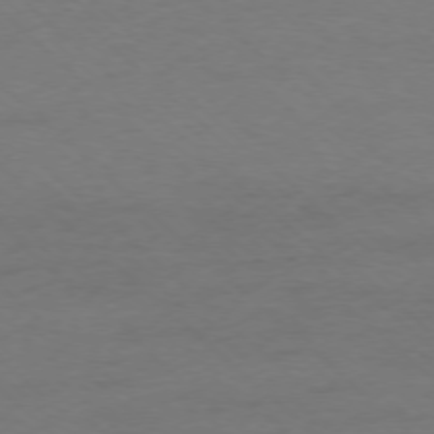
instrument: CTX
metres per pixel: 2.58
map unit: Ap
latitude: -76.3873
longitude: -77.2726
